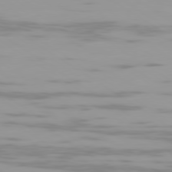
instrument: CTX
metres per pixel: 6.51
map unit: Ap
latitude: -79.5966
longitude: -102.8758
